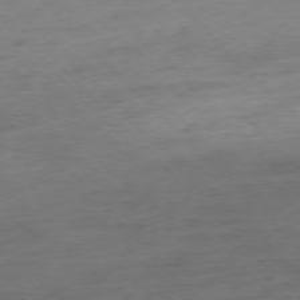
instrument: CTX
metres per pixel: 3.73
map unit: Hpe
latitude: -76.8408
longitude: -13.7828
